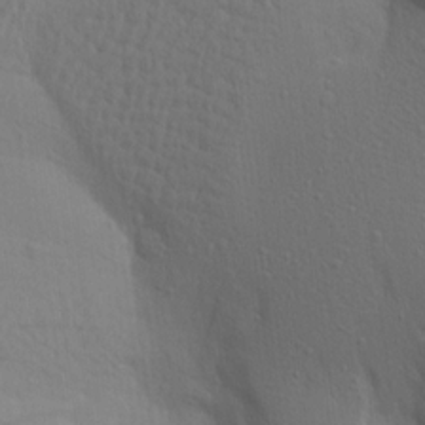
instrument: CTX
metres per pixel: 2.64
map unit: Aa
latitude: 19.4615
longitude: -143.7828
